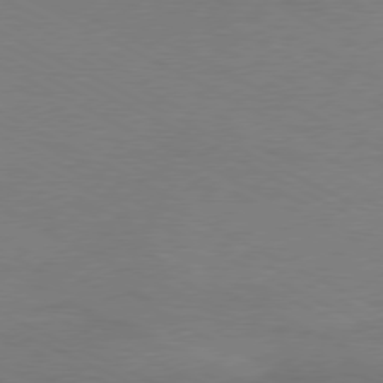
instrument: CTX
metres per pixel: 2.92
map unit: Ap
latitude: -77.0297
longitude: -74.6302
